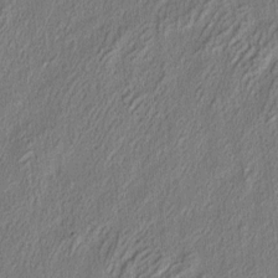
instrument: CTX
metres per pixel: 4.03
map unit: eHh
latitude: 4.8380
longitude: -77.2726
